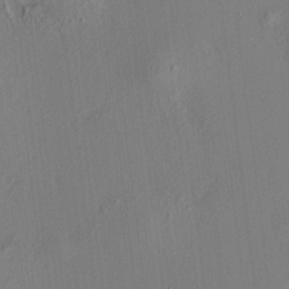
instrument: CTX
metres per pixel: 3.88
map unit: HNhu
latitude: 7.4237
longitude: 14.7841
